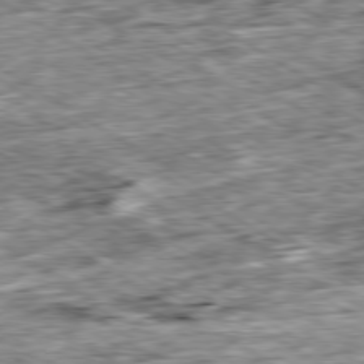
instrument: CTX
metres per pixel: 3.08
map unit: Ap
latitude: -80.0661
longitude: -89.0648
